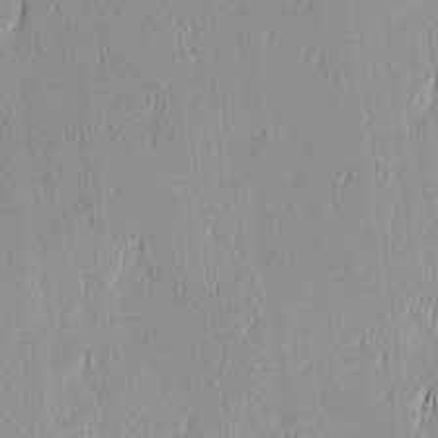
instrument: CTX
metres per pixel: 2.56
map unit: Ave
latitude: 3.0458
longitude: -113.6883
